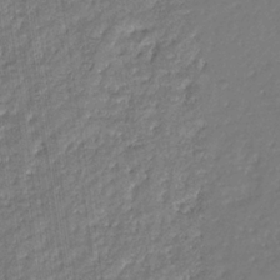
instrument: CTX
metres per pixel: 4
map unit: eHb
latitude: -31.3509
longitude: 73.0108
